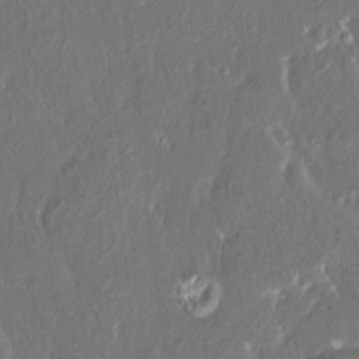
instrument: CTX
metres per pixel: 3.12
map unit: HNhu
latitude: 5.8583
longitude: 10.6330
